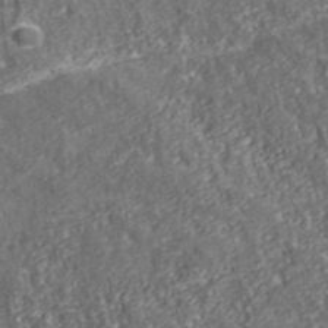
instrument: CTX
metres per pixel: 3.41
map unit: eHh
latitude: 43.3671
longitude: -91.9717
